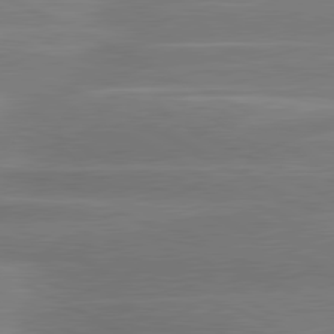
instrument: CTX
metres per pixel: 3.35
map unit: lApd
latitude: 81.1214
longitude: -135.1214
